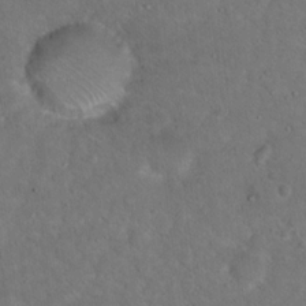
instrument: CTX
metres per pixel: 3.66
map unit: Hto
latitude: 15.5938
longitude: -37.4049
